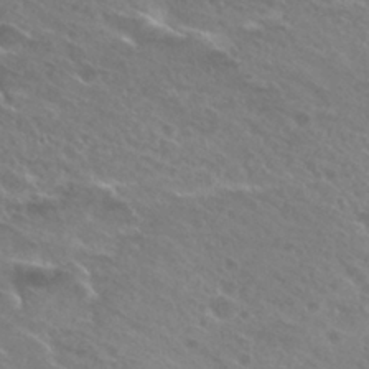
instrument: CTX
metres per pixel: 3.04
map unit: Hto
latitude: 26.7246
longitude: -39.7261
